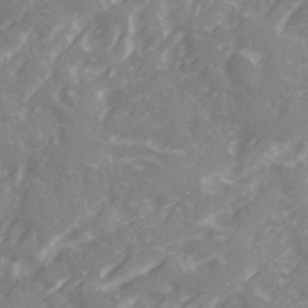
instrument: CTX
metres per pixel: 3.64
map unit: Ave
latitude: 21.5560
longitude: -131.9528
